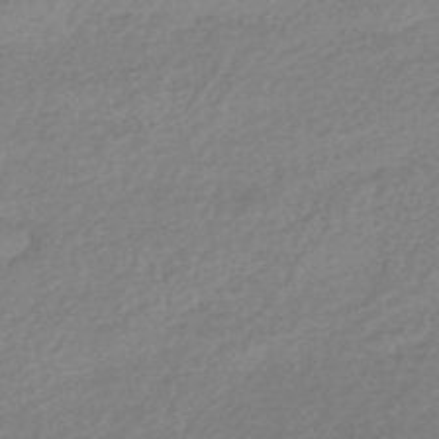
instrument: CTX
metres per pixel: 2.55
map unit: HNhu
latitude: -44.6519
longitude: 93.1431
